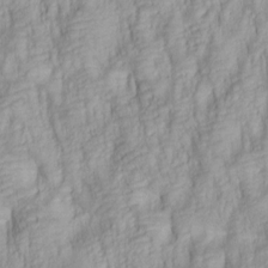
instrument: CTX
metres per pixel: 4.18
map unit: lAa
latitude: 6.4412
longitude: -115.1970
